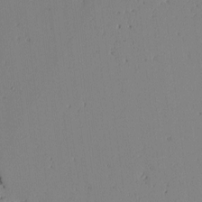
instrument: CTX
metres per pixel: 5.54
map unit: lAvf
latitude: -1.8423
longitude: -106.2145
